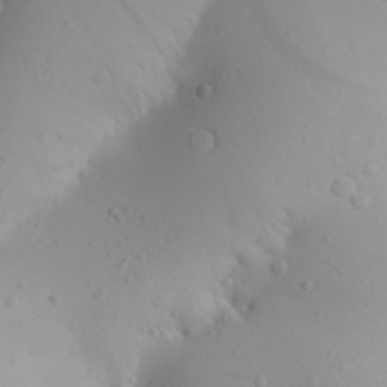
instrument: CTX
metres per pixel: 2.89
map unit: Aa
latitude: 23.2348
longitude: -146.2523
